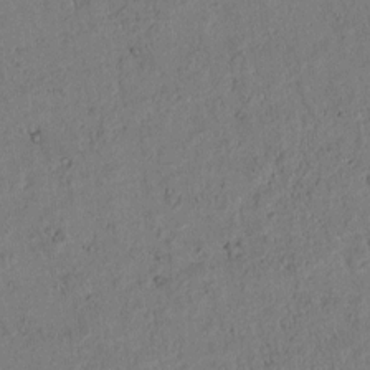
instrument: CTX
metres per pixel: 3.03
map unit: lAvf
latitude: 5.2348
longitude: 167.9367
